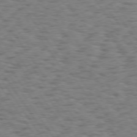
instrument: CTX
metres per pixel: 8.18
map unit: Hpe
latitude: 74.4034
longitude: -132.4223
